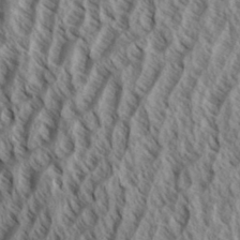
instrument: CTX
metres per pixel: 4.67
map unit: eHh
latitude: 34.5168
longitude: -137.8395
